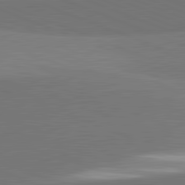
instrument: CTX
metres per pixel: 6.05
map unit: lApd
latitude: 81.9717
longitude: 149.1243
